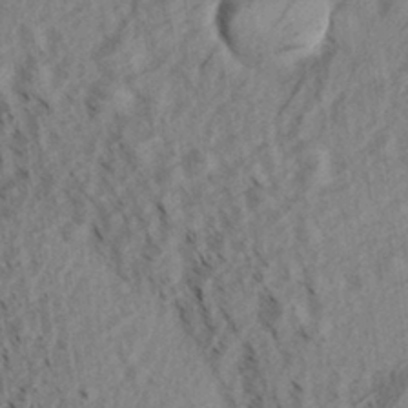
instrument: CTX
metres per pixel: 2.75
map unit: Aa
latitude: 30.4790
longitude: -138.3656
